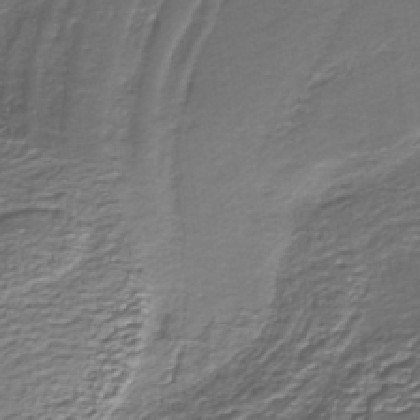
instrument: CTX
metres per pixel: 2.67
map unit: lHb
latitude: -39.8800
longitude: 53.2376
